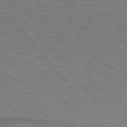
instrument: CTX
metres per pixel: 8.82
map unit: lApd
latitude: 76.0633
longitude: -83.7449
